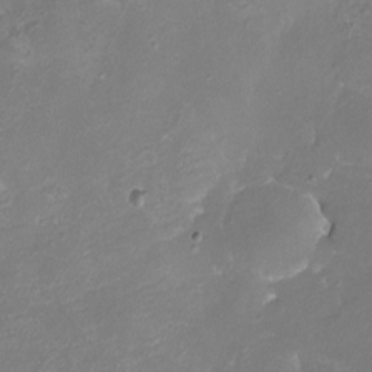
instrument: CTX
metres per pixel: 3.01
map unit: eHh
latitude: -6.8219
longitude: -77.7260
